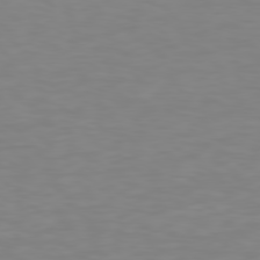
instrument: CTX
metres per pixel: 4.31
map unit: Hpe
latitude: 78.0822
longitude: -136.5546
